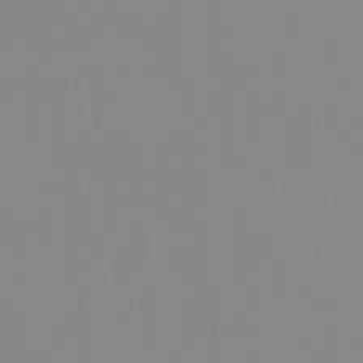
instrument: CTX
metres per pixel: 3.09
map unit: HNhu
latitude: -1.3321
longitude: -6.4979
